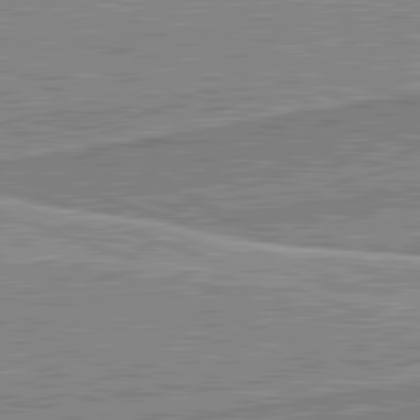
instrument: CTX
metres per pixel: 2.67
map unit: lApd
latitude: 82.1577
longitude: 139.2565
